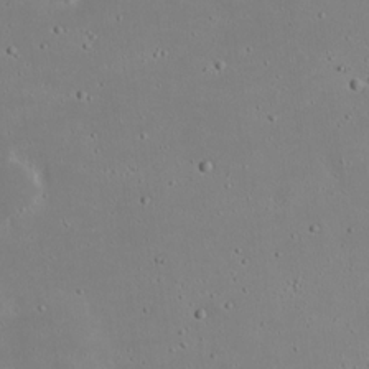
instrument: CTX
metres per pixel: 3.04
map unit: eHh
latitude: 19.8961
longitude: -72.5735
